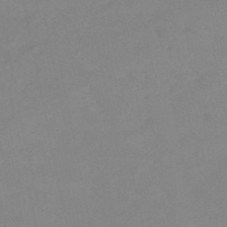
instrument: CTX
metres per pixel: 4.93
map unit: HNb
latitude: -52.9352
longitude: -45.5560
